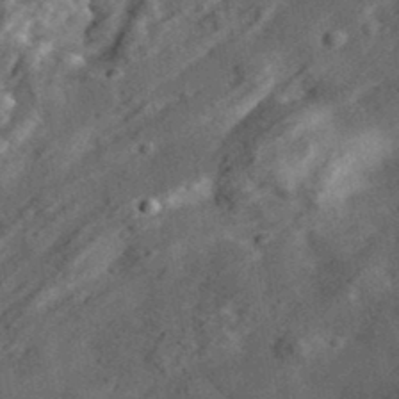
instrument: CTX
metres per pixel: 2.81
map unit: eHh
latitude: 37.0648
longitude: -79.9339
